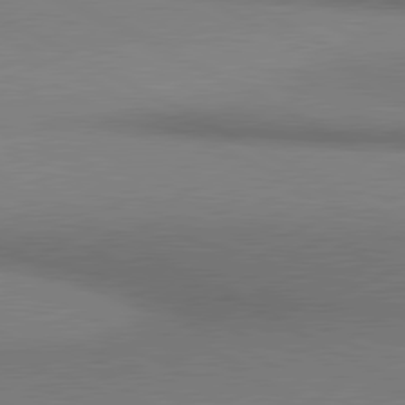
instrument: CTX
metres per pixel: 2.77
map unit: lApd
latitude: 80.8569
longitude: 155.0298
